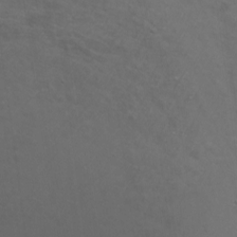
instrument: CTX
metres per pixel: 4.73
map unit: Nhu
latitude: -9.1998
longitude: -78.4979
